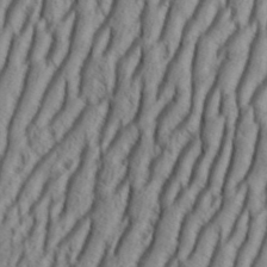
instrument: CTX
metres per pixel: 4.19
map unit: Aa
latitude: 33.6694
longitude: -136.9136
